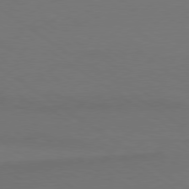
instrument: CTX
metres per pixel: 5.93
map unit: Ap
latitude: -79.9556
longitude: -59.7072
